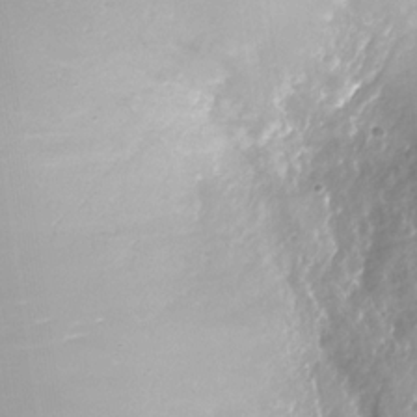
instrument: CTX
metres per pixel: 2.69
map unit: Nhe
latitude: -32.5385
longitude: -88.4034
